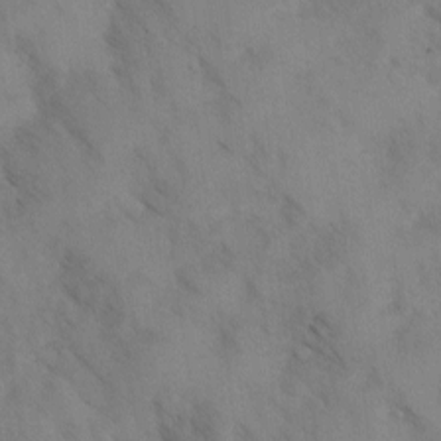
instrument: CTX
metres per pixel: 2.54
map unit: Ave
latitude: -0.4440
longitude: -111.4049
